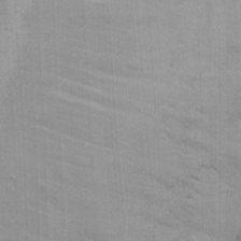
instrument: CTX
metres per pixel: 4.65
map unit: eHh
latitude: 18.0822
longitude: -63.7639
